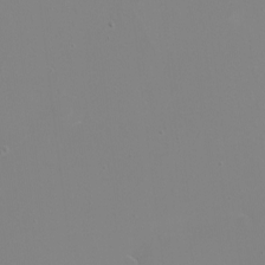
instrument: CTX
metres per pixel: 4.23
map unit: eHh
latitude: -4.3306
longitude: -75.7828
